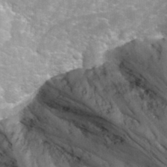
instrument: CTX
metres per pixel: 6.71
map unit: Hto
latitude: 36.0633
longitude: -46.6302
